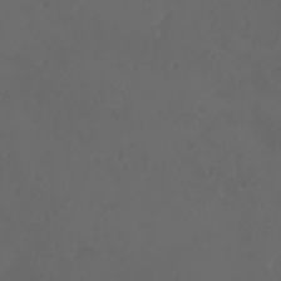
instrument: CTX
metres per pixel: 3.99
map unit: eHh
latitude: -3.7288
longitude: 19.9556
